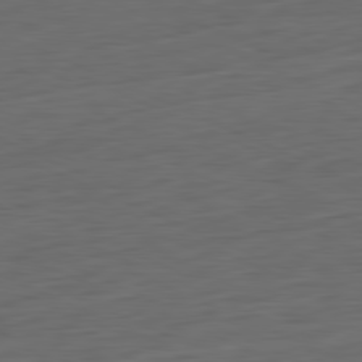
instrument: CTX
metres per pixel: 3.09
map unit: Ap
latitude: -81.6722
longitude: -76.4034
